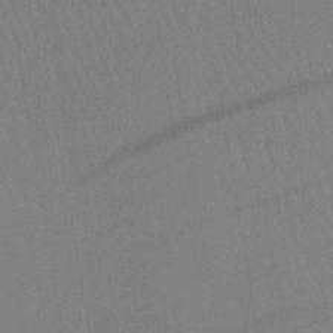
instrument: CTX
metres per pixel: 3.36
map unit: lHb
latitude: -41.8611
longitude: 67.8989
